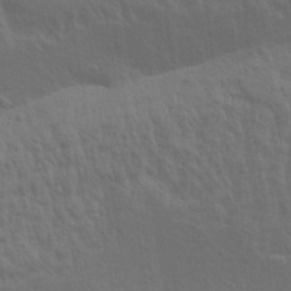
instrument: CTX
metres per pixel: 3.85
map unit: Aa
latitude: 31.9151
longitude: -135.5749
